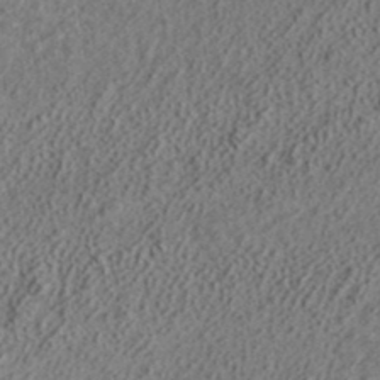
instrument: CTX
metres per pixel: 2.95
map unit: ANa
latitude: 38.2522
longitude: 20.4062
